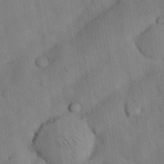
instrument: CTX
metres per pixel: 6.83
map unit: Nhu
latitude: 26.4601
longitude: -72.1011
